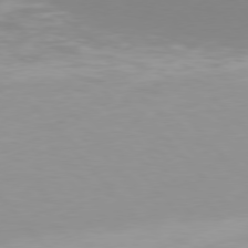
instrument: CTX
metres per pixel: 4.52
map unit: Hpe
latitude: 77.2159
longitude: -173.5371
